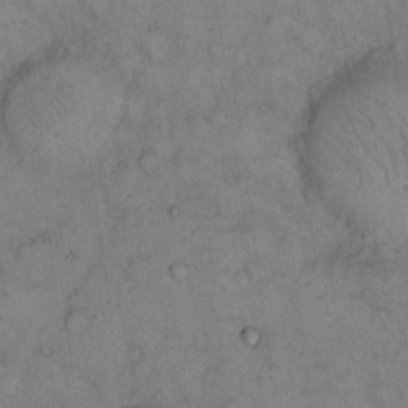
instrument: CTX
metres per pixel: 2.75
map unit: eHh
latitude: 15.1781
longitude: -64.0444
